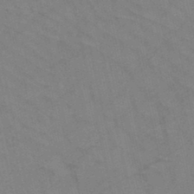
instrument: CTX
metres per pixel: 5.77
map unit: HNb
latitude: -45.3132
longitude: -41.6882
